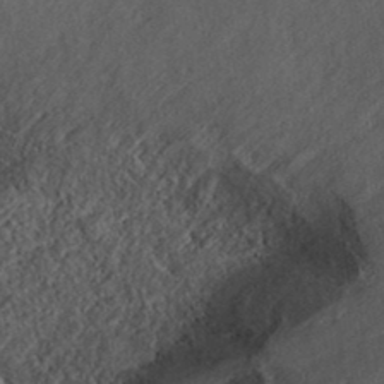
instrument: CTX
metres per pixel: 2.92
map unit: ANa
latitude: 36.9325
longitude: 17.6722
